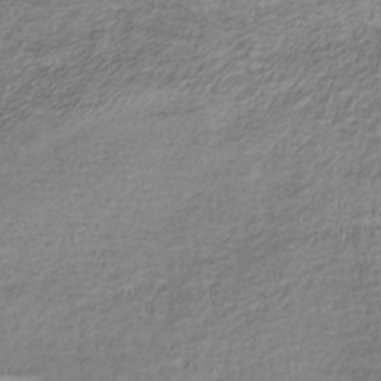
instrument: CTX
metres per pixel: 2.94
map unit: lHb
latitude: -40.1983
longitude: 73.9556
